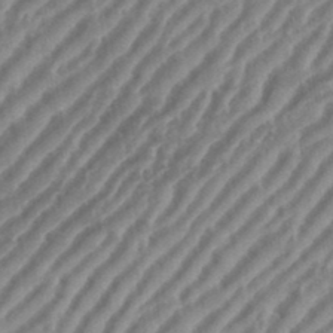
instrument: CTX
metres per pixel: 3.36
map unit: eHh
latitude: 36.1011
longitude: -134.5357
